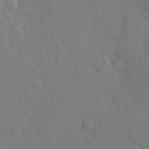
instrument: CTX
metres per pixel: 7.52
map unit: Hve
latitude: 26.5357
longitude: 151.0675
